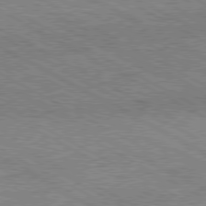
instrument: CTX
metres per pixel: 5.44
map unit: Hpe
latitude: -80.9731
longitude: 20.3306
